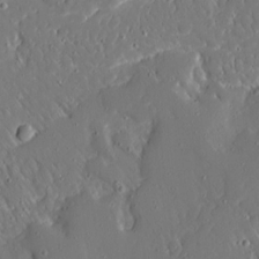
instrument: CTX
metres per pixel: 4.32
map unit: Ave
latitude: 15.8584
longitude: -140.5734
